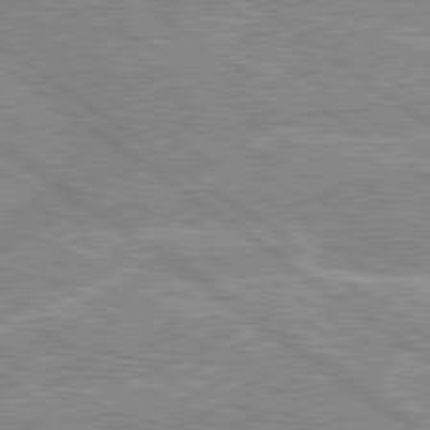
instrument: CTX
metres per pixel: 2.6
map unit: lApd
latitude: 79.2915
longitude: -156.9324
